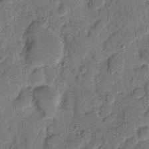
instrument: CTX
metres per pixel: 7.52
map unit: eHh
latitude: 8.8569
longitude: -66.3089
